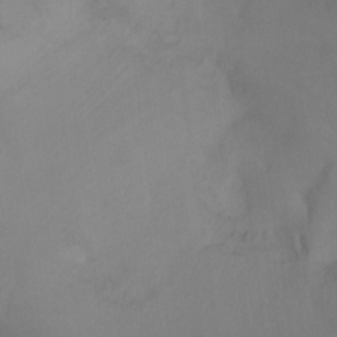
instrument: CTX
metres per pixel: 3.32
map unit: Ht
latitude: -16.2362
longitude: -44.0255
